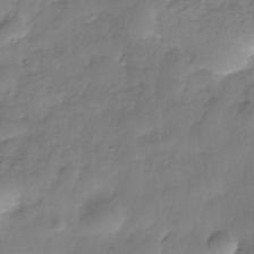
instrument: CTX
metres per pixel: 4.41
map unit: Nhe
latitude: -38.4440
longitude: -148.9703
